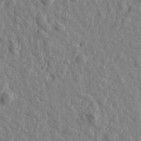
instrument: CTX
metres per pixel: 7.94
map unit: Htu
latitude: 1.4993
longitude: -178.9514
